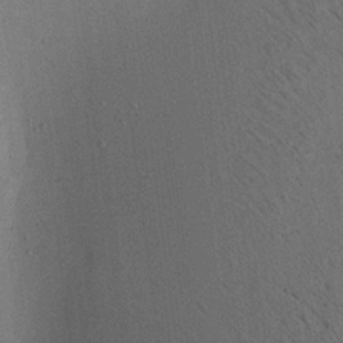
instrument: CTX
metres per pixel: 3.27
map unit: Aa
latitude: 20.2334
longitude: -140.5923
